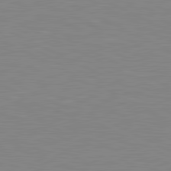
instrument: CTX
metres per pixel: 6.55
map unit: lApd
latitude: 81.1970
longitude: -172.2144
